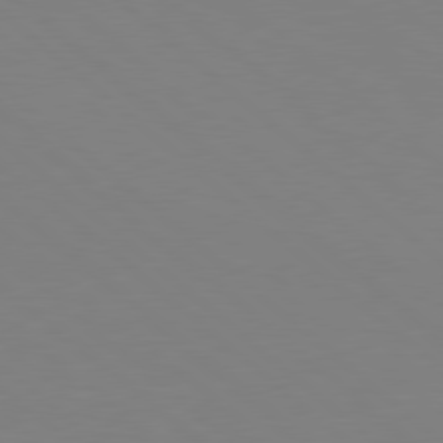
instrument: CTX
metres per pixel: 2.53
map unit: Hpe
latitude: 78.8569
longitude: -165.0269
